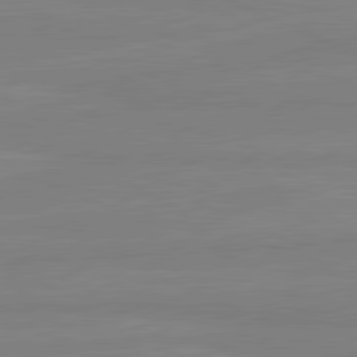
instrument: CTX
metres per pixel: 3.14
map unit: lApd
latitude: 81.3859
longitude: -179.1781
